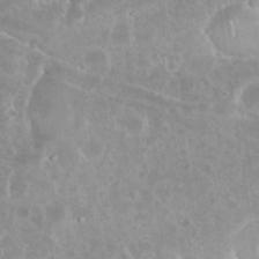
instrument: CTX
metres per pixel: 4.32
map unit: eHh
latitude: 35.4426
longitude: -61.9150
